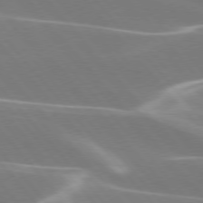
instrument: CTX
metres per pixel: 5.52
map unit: lApd
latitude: 75.8017
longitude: -63.5749
